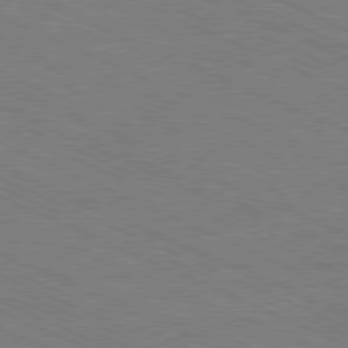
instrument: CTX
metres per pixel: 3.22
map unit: Ap
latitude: -80.7463
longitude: -75.0836
